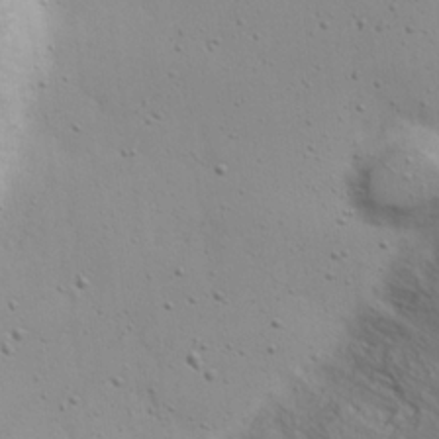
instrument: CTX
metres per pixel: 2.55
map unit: eHh
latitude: 19.1214
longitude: -72.0633
